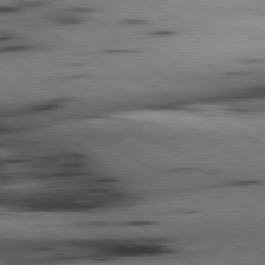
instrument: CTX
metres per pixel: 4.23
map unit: lApd
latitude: 80.3467
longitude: 162.0472
